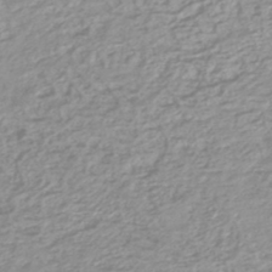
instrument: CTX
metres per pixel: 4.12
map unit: lHb
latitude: -44.2740
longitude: 72.5951
